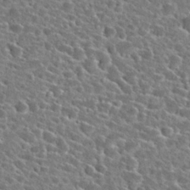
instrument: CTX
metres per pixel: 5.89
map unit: Hto
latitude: 24.6868
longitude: -47.0270
